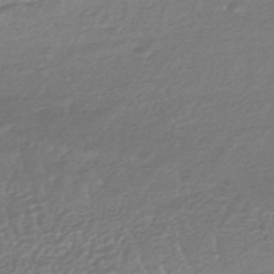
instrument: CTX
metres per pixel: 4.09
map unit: HNhu
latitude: -46.2550
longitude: 89.8611
